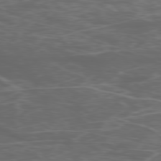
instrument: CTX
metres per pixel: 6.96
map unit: Ap
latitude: -78.7652
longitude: -75.8205
